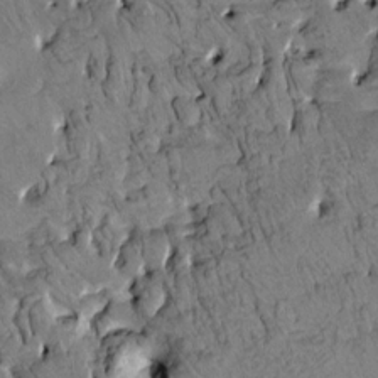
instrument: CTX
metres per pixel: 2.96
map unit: HNhu
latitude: 6.3845
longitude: 14.4818
